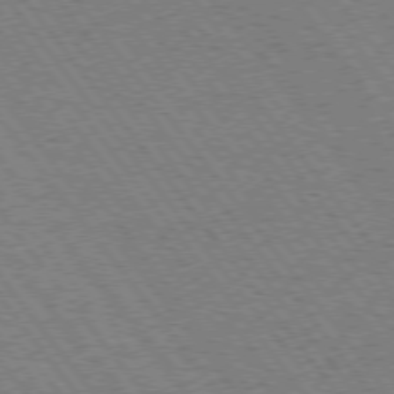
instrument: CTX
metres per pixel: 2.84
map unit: Hpe
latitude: 74.5168
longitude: -139.9528
